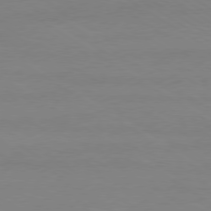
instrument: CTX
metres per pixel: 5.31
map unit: Ap
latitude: -79.9745
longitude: -58.7624
